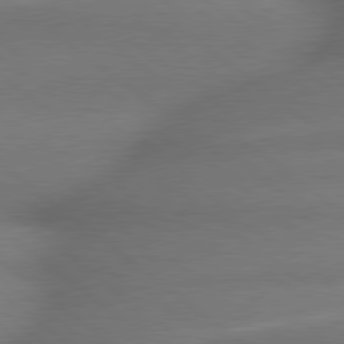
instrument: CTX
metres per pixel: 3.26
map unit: lApd
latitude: 79.5182
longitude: -167.0269
